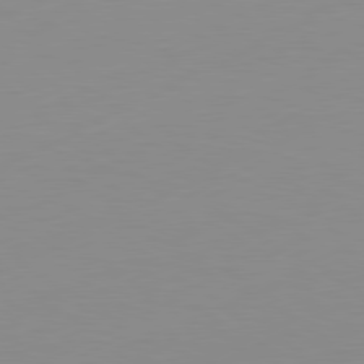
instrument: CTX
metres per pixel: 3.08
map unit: Ap
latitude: -81.1620
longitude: -84.3278
